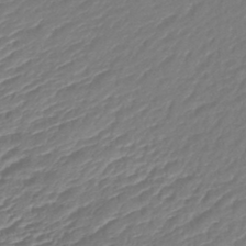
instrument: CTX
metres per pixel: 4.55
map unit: lHb
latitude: -41.9745
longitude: 76.1417
